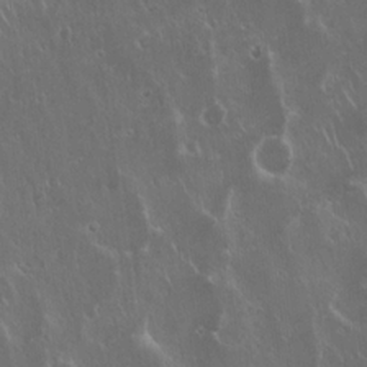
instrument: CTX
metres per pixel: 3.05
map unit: Hto
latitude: 19.3481
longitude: -57.4237
